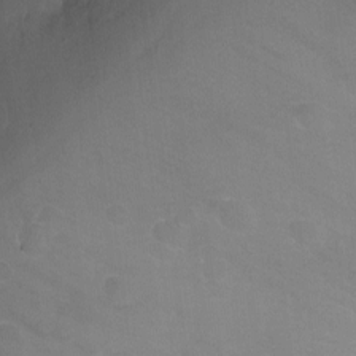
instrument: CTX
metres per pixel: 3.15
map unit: Ht
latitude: 2.2333
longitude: -27.4049
